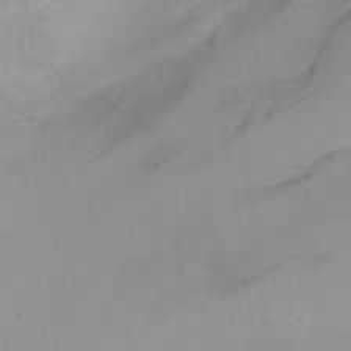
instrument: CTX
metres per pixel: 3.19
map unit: Ht
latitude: 1.6882
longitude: -36.1956
